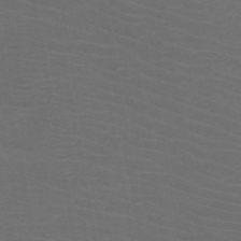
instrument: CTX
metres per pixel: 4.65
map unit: HNb
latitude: -49.6722
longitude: -46.1767
